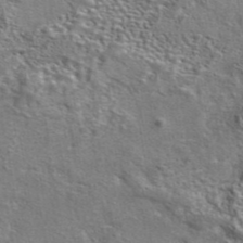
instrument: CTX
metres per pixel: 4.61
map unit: eAb
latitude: 42.3467
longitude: 104.0850
